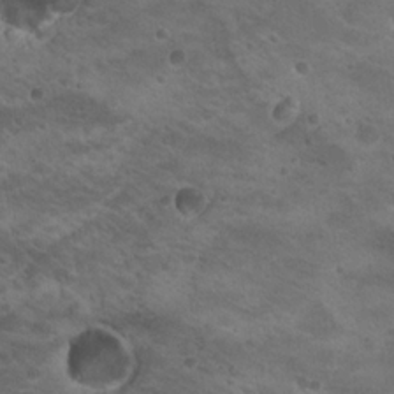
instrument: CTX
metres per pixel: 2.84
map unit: Nhu
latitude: 18.4034
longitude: -32.8191
